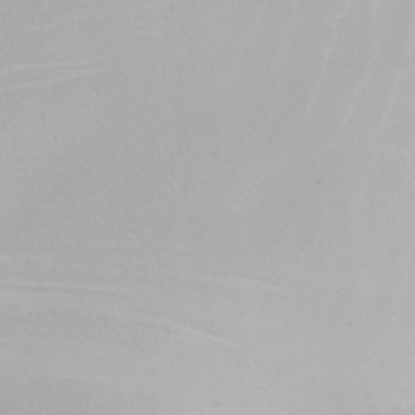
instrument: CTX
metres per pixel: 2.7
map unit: Nhu
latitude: -6.4629
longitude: -88.8758
